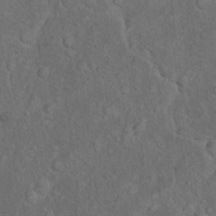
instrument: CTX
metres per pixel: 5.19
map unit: Nhu
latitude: 10.1200
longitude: -25.1970
